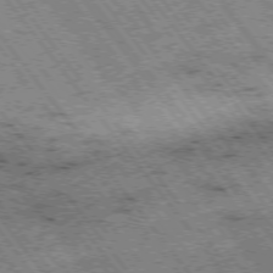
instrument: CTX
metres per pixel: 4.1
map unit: Hpe
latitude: -75.7289
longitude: -21.0648
